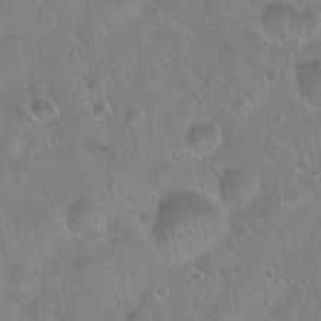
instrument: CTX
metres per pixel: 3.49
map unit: Hto
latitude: 22.3467
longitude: -54.0633
